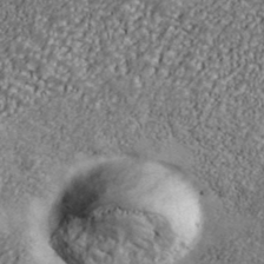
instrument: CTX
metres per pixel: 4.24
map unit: Ave
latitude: 40.9324
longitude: -111.6127
